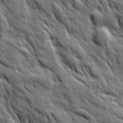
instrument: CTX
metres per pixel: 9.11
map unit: Ave
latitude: 19.4804
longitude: -134.1577
